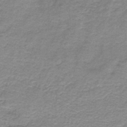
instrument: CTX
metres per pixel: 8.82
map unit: HNb
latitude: -44.3873
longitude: 52.9163
